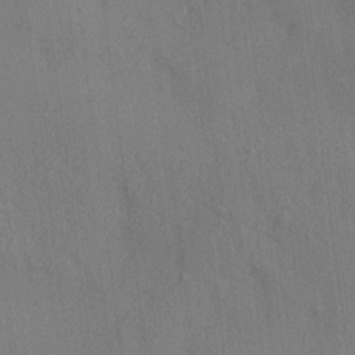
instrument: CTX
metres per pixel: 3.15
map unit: HNhu
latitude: 13.0837
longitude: 10.3306
